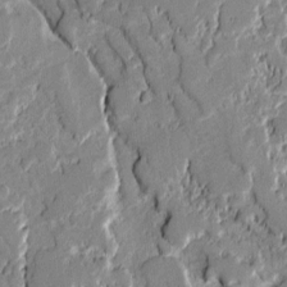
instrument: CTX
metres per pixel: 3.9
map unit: lAvf
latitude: -0.7653
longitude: -109.3670
